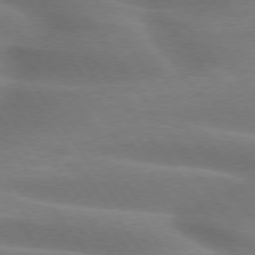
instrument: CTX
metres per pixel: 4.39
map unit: lApd
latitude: 74.8758
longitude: -59.1592
